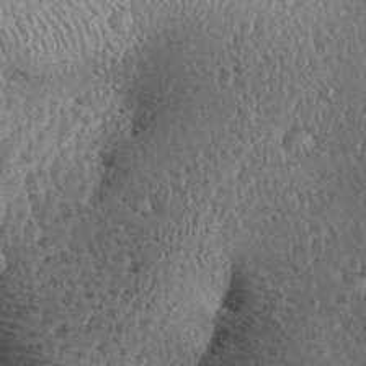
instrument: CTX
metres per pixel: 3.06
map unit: Aa
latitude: 30.8002
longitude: -134.9136
